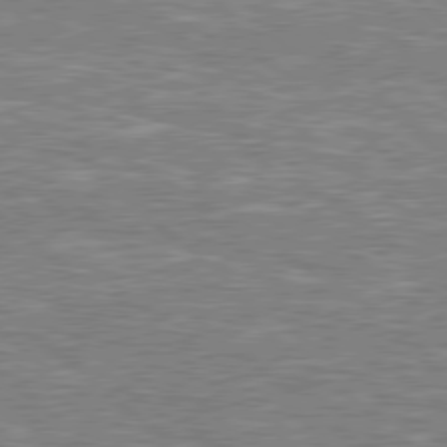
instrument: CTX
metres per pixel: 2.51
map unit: Hpe
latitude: 78.6302
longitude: -157.9717
